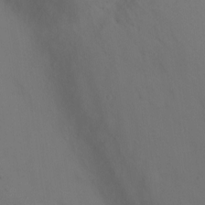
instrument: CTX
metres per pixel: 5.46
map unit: Ht
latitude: 1.2159
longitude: -34.3656
